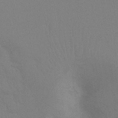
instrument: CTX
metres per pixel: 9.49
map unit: Ht
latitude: -8.2928
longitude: -32.9514
